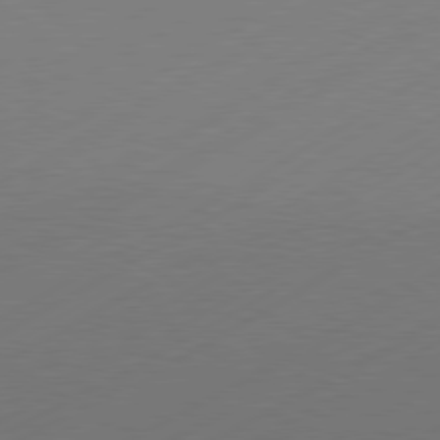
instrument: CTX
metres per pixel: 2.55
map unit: Hpe
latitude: -81.3888
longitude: 14.8786
